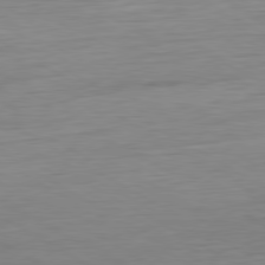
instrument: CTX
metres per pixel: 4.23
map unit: Ap
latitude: -80.8975
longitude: -78.9703
